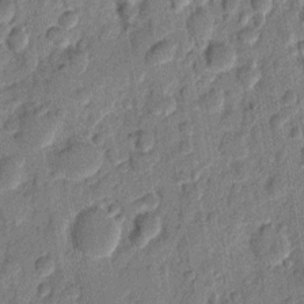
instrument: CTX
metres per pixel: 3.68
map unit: eHh
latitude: 9.3860
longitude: -66.3656
